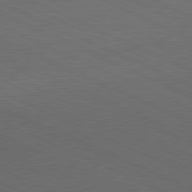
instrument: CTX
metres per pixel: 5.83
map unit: Hpe
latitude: -81.5399
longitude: 15.5777
